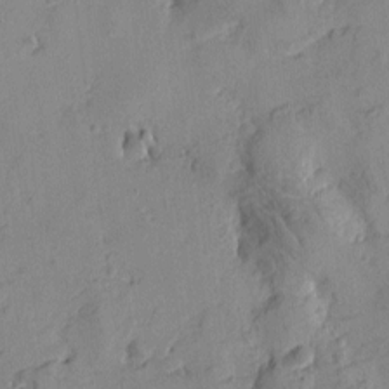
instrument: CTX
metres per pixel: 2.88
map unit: Htu
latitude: -3.5588
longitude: -176.3089
